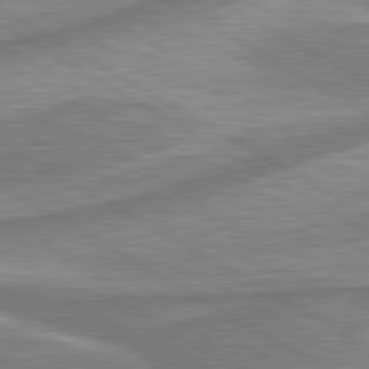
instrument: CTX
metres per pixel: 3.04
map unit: lApd
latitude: 80.2522
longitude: -177.9150
